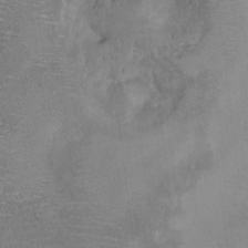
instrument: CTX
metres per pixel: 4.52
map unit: HNhu
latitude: 6.8758
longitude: 3.3698
